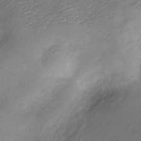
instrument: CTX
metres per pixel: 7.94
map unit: Nve
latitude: -24.5007
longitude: 106.4629
